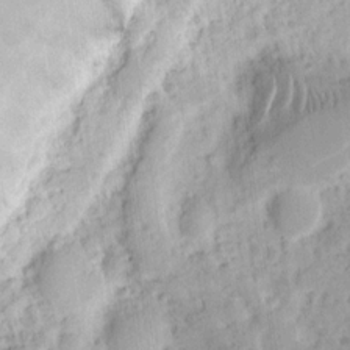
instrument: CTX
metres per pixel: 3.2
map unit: eHh
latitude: 8.8758
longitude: -74.7246
